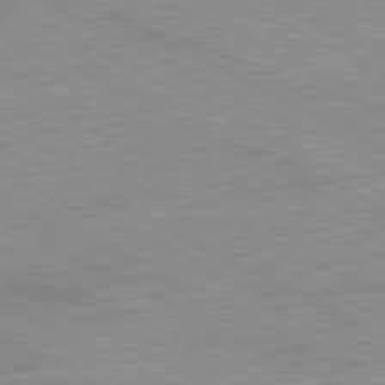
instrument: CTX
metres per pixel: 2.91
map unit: Ap
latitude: -80.7652
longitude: -92.5356
